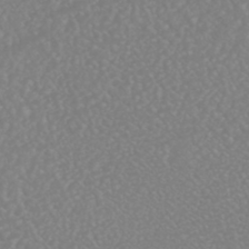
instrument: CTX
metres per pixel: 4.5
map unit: HNhu
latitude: -46.6518
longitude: 97.4832
